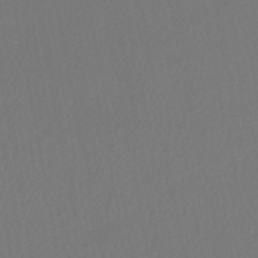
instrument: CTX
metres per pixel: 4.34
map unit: HNhu
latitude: -47.2376
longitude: 103.5966
